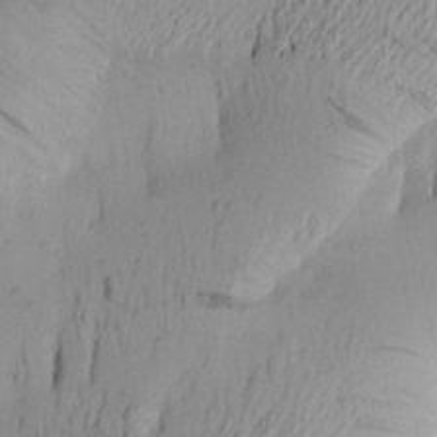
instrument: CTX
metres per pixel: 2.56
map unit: Aa
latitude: 21.5371
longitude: -148.8380
